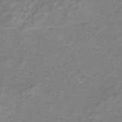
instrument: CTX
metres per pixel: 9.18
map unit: lHb
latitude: -36.4440
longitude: 72.9164
